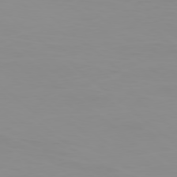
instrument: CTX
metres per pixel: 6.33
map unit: Ap
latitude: -78.7841
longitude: -71.2726
